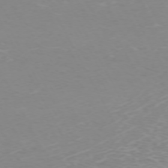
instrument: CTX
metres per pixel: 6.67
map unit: Hpe
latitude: -71.8045
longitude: 12.2362
